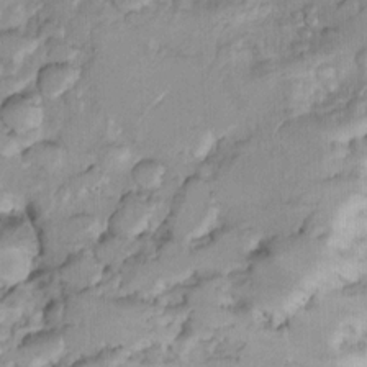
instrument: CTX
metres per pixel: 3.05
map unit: Nhu
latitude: 9.1025
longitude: -24.7624
